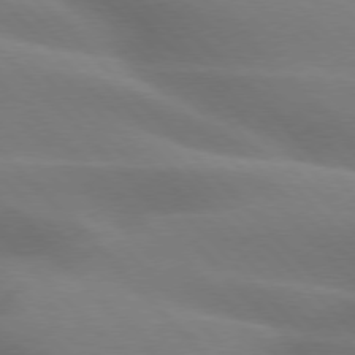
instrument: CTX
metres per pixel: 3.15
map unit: lApd
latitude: 75.7828
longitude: -61.6316
